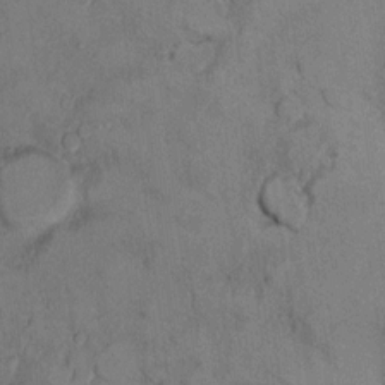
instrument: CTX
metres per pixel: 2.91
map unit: Ht
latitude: 11.2726
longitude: -31.8962
